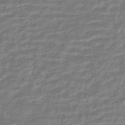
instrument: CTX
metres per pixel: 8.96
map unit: HNhu
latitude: -45.4832
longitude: 96.3495
